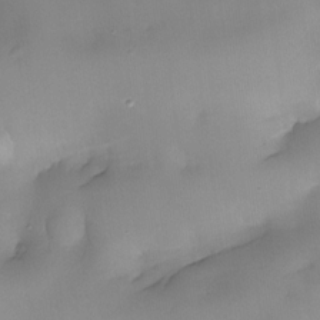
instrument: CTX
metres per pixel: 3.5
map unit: eHh
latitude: -23.0676
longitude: 15.3321
